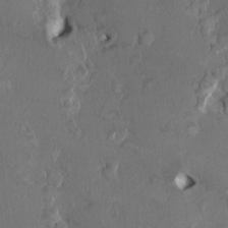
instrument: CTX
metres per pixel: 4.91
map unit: HNhu
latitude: 1.7449
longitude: -4.4790
